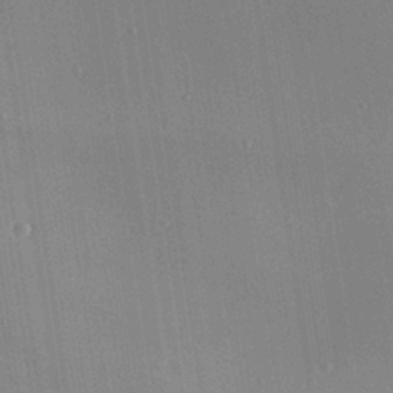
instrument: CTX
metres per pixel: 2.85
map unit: Ave
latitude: 23.5182
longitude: -136.2901
